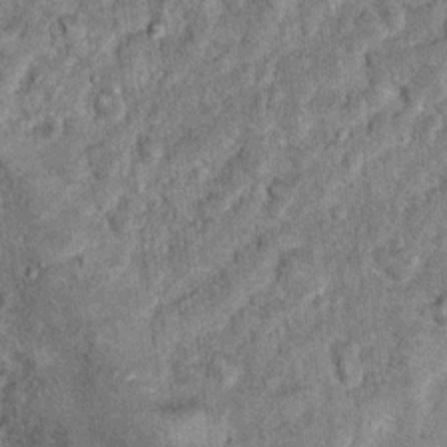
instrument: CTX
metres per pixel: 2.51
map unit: Hto
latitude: 14.4223
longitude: -34.4223
